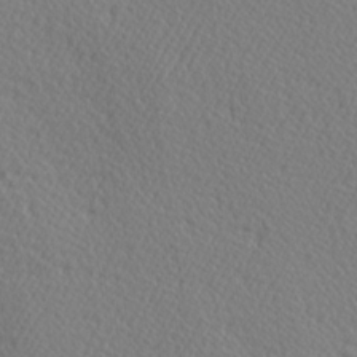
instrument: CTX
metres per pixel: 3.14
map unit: Hve
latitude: 3.3481
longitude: -124.3089
